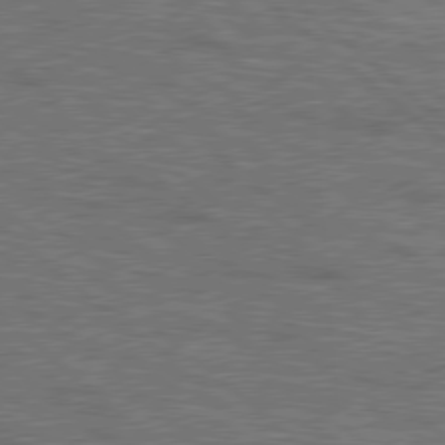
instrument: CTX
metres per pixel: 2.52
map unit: Hpe
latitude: 78.2334
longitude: -158.0444
